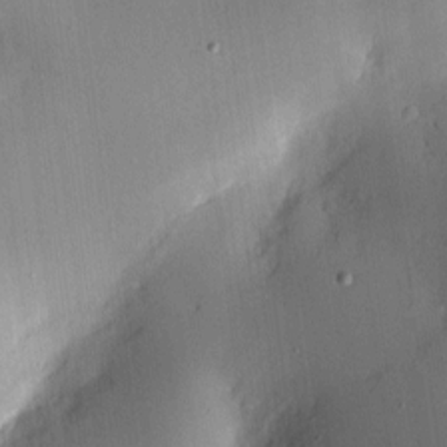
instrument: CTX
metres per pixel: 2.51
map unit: eHh
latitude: 4.7057
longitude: -69.4993
